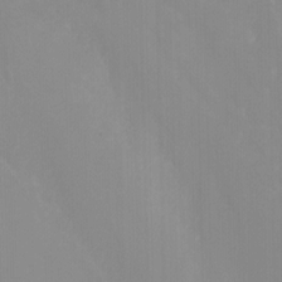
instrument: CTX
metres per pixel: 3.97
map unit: Nhu
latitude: -8.4818
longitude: -41.7638
